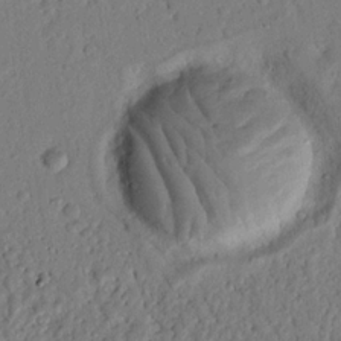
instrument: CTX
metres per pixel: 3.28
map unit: Nhu
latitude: 21.4238
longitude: -77.1781
